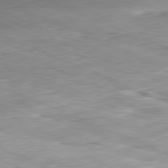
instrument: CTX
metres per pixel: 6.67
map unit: Ap
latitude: -81.7289
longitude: -71.0269
